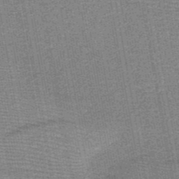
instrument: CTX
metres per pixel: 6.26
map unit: HNb
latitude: -48.9920
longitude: -40.9324
